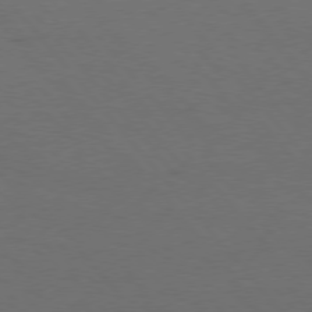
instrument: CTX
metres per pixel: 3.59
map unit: Hpe
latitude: 75.7450
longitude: -145.1025
